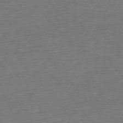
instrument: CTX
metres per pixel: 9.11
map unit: Ap
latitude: -75.4077
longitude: -93.1214
